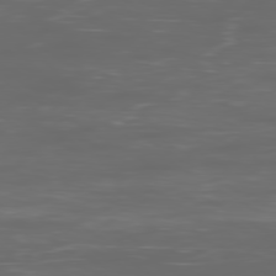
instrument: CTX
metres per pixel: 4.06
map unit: Ap
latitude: -79.2942
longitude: -75.3482
